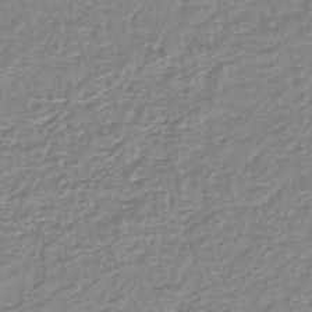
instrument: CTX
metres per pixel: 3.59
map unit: lHb
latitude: -42.1227
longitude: 70.8030
